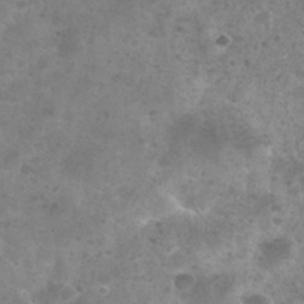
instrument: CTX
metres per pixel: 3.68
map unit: Nhu
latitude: 29.5749
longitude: -49.9339
